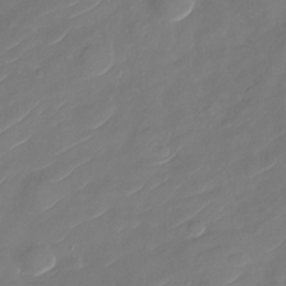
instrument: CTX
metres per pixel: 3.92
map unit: Nhu
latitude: -29.9556
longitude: -72.9514
